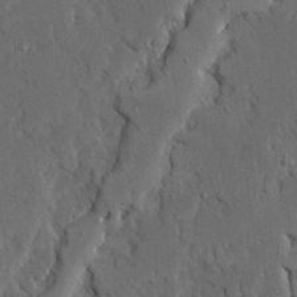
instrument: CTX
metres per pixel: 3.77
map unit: Ave
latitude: 23.5560
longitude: -130.8947
